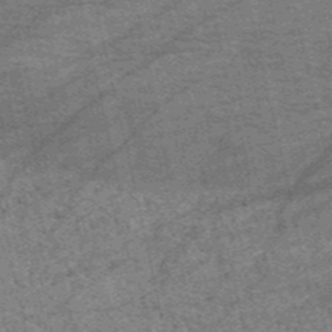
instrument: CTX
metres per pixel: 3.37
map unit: HNb
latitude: -53.7855
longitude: -43.3104
